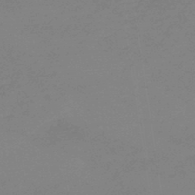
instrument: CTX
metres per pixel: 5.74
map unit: eHb
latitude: -44.8030
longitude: 86.3873
